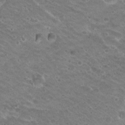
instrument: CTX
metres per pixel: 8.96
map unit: Hto
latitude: 20.4790
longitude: -32.9514
